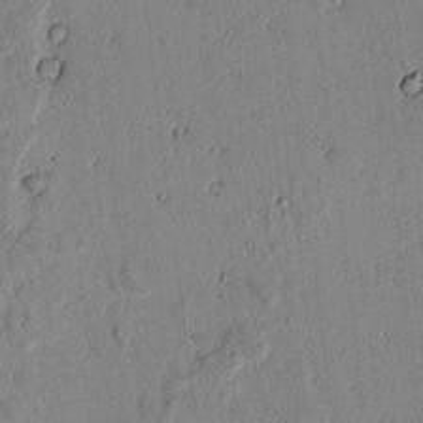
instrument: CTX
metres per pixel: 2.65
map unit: lAvf
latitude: 6.3278
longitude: 169.2187
